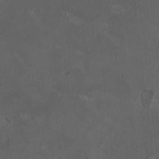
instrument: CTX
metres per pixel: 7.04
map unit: HNhu
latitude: 1.5749
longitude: -3.9528
